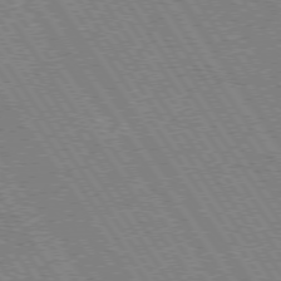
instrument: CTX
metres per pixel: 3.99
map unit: Hpe
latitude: 73.9717
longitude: -141.5182
